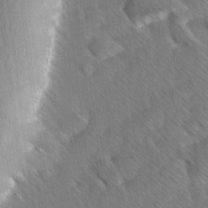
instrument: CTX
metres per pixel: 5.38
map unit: Ave
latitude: 8.0255
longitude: -106.3089
